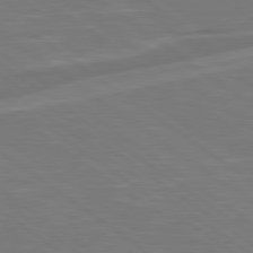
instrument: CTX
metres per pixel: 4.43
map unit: Hpe
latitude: 78.9703
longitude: -127.3104
